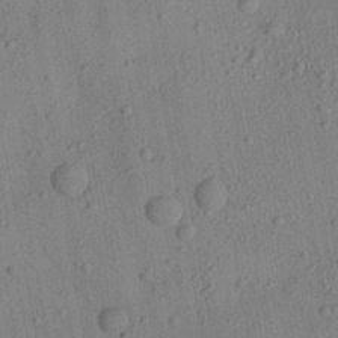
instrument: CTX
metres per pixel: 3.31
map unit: Aa
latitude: 22.5735
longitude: -142.7813
